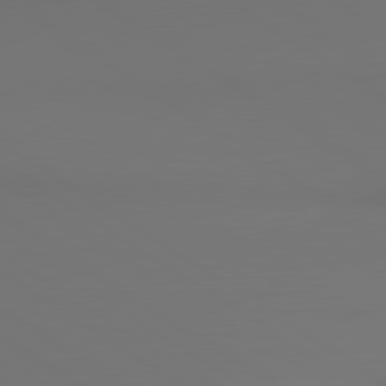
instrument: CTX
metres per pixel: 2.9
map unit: lApd
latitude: 80.9325
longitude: 152.5762
